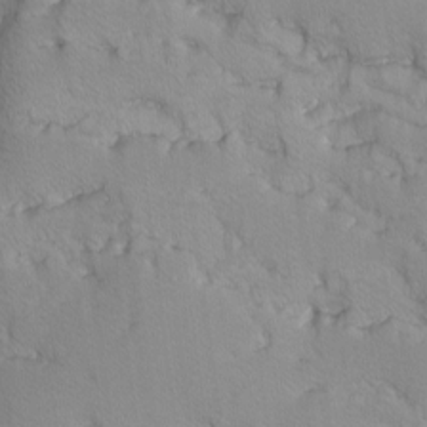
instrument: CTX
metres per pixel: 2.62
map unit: Ave
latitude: -9.8422
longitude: -117.3671
